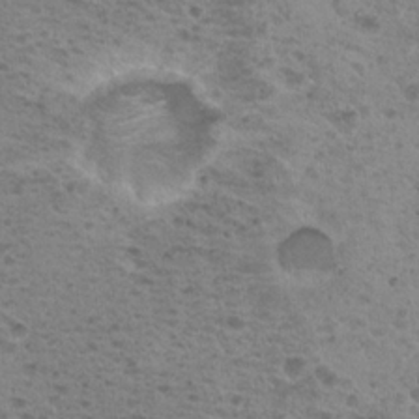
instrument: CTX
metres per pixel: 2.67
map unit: Nhu
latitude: 18.4601
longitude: -31.0270
